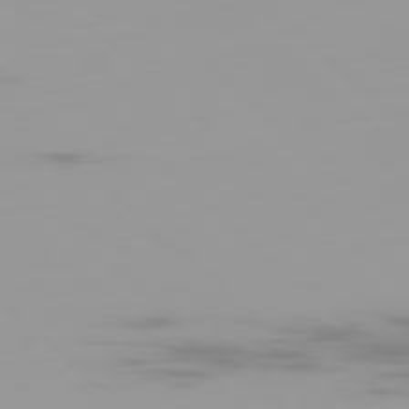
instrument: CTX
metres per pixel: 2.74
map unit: Ap
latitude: -79.4643
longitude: -69.4049
